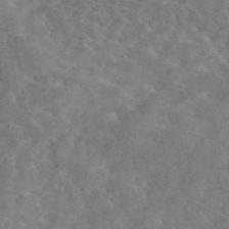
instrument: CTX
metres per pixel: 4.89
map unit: eAb
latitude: 45.0269
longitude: 123.7100
